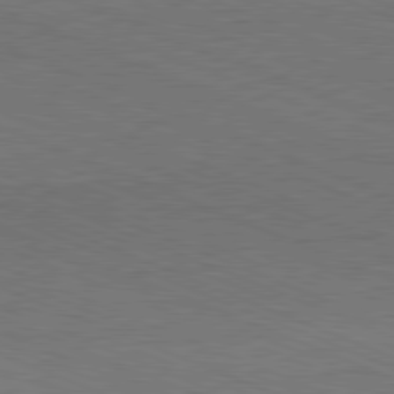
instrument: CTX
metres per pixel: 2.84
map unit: Hpe
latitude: -81.8989
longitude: 16.6519
